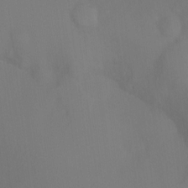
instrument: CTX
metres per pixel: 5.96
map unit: Ht
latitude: -6.8786
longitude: -31.2348
